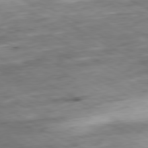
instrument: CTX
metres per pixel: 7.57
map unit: Ap
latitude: -80.5952
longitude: -81.2726
